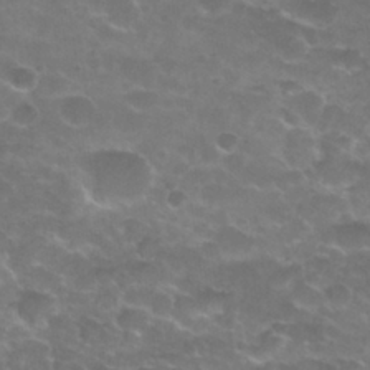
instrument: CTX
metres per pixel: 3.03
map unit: Nhu
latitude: 28.1955
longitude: -61.1214
